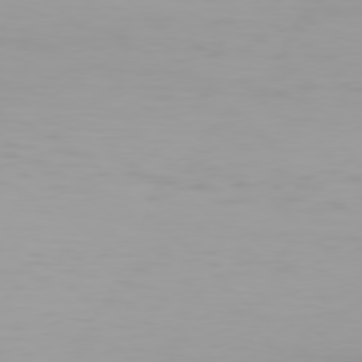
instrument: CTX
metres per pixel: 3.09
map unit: Hpe
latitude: 77.8205
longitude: -134.1389
